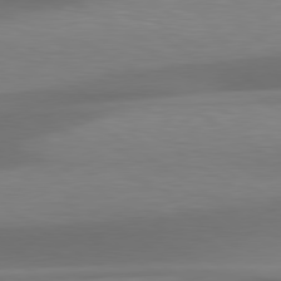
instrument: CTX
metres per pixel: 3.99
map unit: lApd
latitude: 79.7639
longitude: -86.9136
